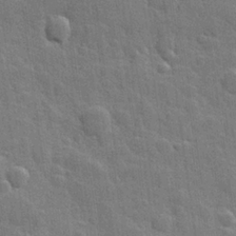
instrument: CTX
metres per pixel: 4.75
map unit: Hve
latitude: 25.3292
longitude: 149.4833
